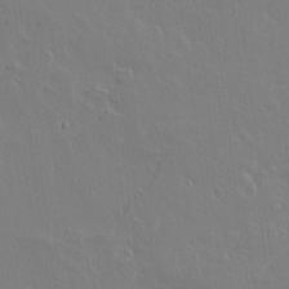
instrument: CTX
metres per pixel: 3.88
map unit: lAvf
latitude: 14.3468
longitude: -126.1578
